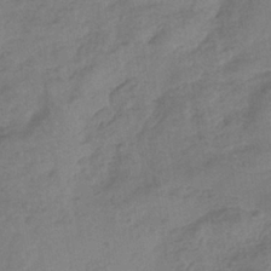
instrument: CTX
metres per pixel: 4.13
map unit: eHb
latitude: -36.1605
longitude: 81.4644
